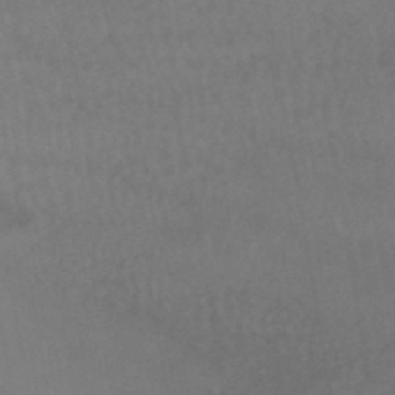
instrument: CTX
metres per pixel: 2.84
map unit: lHb
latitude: -42.9730
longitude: 66.8786
